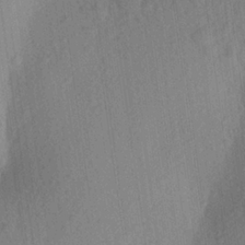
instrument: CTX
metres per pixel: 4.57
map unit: Aa
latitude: 23.3293
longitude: -147.6883
